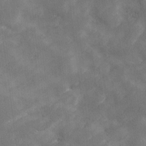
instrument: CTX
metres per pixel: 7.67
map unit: Ave
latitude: 10.6302
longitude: -106.0255
